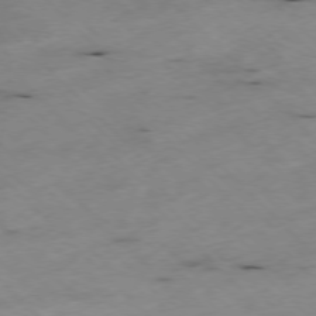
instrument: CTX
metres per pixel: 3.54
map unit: Ap
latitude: -77.1053
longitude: -61.1214
